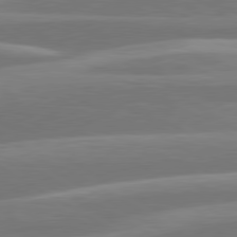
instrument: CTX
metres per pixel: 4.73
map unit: lApd
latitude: 79.9528
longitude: -128.9891
